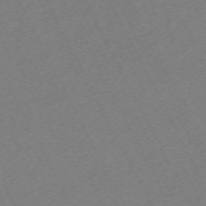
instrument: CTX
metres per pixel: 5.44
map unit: Hpe
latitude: -70.7085
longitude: 16.5385
